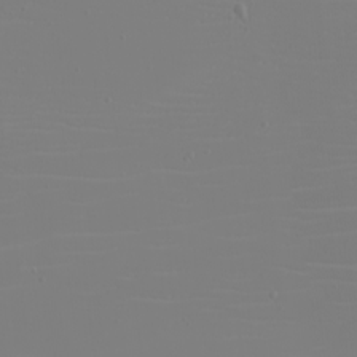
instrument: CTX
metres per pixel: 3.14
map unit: eHh
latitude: -5.7855
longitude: -84.2712
